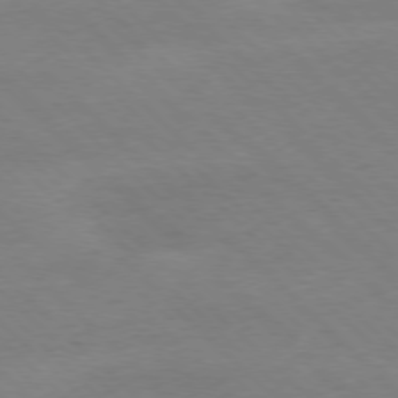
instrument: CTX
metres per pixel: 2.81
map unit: Ap
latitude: -77.9745
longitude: -87.1214
